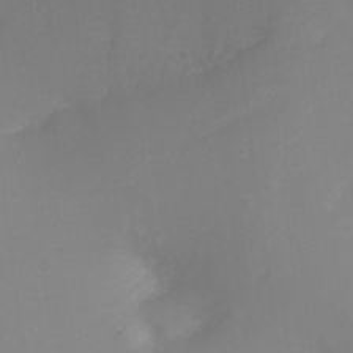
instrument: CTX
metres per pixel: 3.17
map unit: Ht
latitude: -16.4251
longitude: -43.2159
